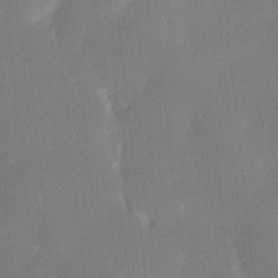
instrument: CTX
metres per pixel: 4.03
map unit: Hve
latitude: -10.8597
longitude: 175.6532
